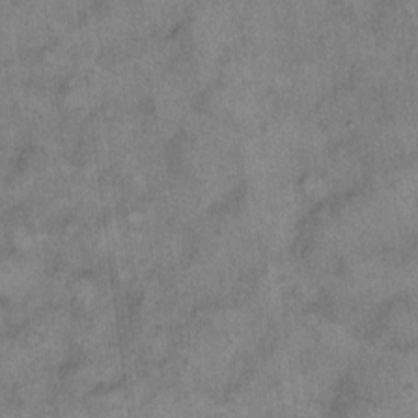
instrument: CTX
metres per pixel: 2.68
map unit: eHh
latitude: 13.8772
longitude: -65.1025
